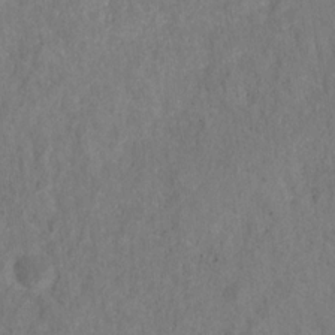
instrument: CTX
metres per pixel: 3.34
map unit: HNhu
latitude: -28.8030
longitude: 73.4076
